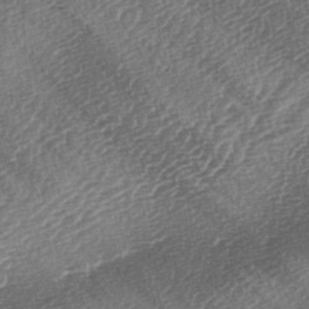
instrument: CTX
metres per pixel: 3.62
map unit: lAa
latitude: -2.9730
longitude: -128.7435
